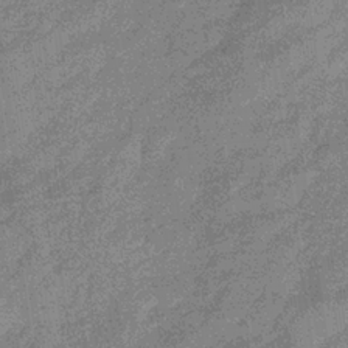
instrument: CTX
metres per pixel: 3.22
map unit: eHb
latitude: -32.8786
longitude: 75.5777
